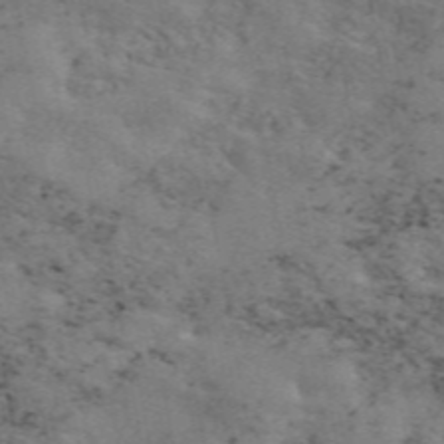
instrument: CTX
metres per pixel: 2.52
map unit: ANa
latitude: 50.2711
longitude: -80.9703
